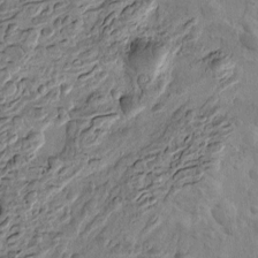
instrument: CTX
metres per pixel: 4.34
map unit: Htu
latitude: -3.4832
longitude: 156.6329
